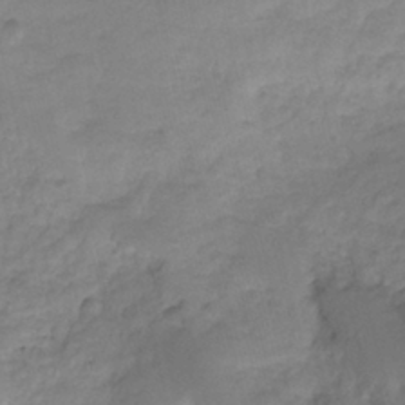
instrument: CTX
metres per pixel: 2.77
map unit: HNhu
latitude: -26.8785
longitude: 73.4832
